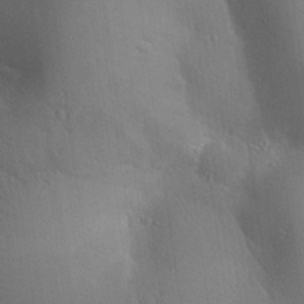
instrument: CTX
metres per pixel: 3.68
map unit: Aa
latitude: 25.9906
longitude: -137.0270
